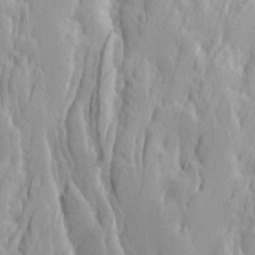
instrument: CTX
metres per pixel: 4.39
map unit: Ave
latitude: 13.8961
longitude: -133.0081
